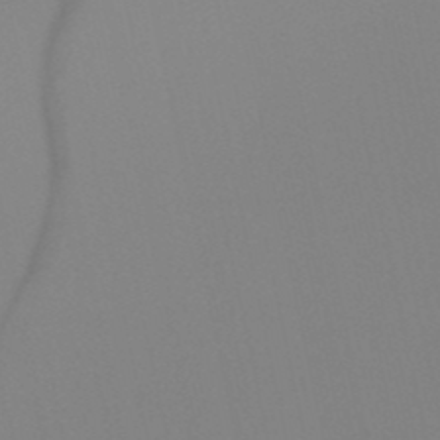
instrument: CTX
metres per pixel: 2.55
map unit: HNb
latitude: -49.5022
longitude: -51.4615
